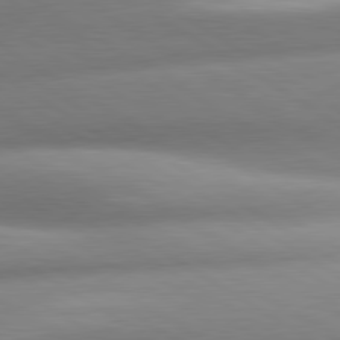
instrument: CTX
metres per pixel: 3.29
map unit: lApd
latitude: 80.5357
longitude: -161.1214
